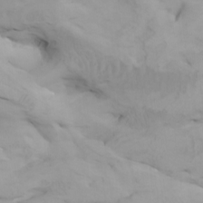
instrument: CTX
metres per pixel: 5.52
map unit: Htu
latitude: -7.8044
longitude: -67.4993
